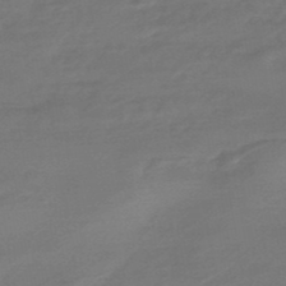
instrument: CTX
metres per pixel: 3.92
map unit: HNhu
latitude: -46.8597
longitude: 89.8989
